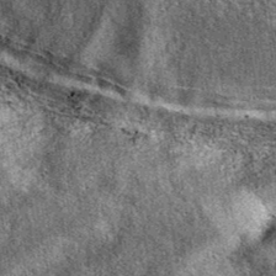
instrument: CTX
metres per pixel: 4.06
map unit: eAb
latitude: 39.1025
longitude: 109.1242
